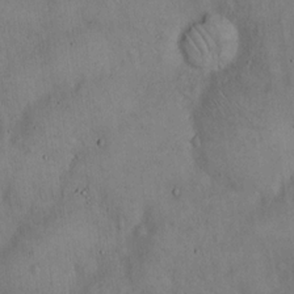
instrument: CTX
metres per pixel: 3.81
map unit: Hto
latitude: 15.3293
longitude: -60.3278
